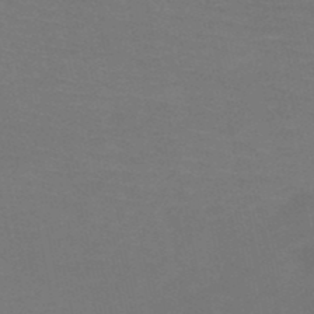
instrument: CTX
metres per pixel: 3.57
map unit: HNb
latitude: -50.7652
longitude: -43.5560
